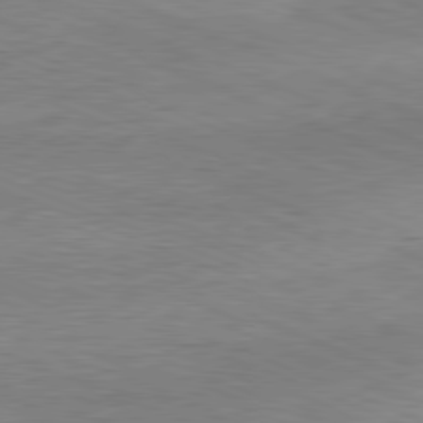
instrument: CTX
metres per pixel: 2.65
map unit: Ap
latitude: -81.9178
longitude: -83.0647
